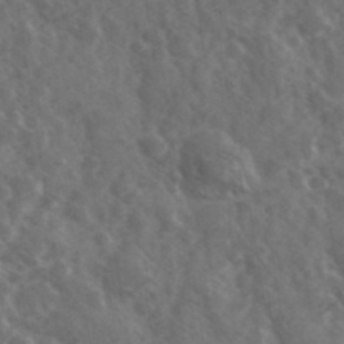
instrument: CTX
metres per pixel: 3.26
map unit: Ave
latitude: 38.1200
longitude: -107.1970
